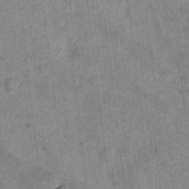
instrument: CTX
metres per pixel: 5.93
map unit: Nhu
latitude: 6.9136
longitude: -23.7261
